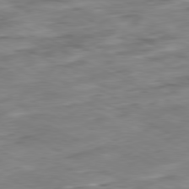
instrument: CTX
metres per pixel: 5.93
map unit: Ap
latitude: -81.1998
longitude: -82.9513
